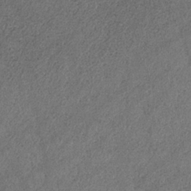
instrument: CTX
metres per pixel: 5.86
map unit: HNb
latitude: -32.1228
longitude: 58.4062
